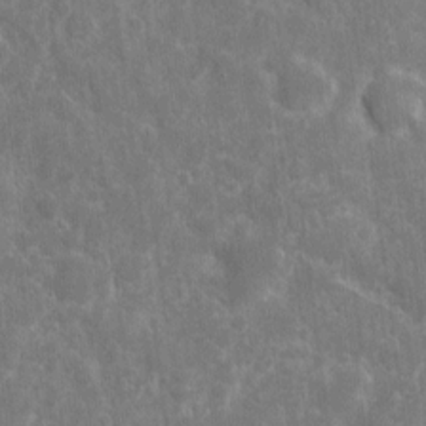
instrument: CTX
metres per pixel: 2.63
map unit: eHh
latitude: 7.2159
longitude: -70.1956
